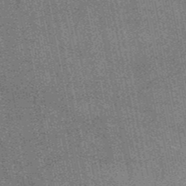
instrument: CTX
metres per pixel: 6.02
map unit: HNb
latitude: -52.2550
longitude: -42.5924
